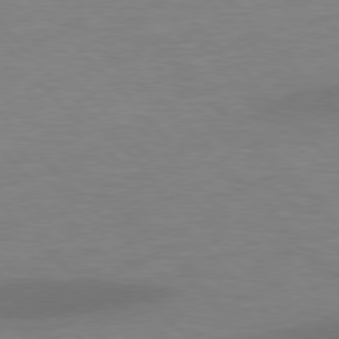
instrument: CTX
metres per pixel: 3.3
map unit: lApd
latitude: 77.1403
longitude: -59.2159
